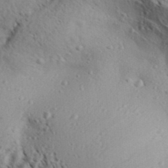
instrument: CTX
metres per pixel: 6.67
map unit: Aa
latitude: 30.2712
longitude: -139.3859
